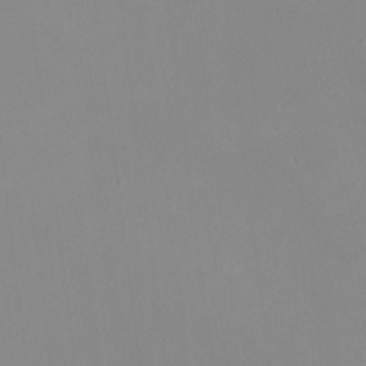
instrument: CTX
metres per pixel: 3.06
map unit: HNhu
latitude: -0.7275
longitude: -5.1025
